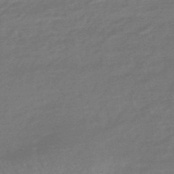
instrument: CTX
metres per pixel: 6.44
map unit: HNhu
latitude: -46.8408
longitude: 89.6911
